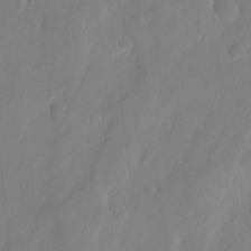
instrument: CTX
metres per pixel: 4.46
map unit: Ave
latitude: -8.1606
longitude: -119.8772
